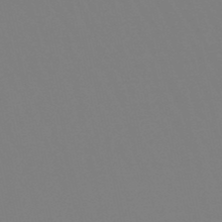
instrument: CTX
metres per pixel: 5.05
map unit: lHb
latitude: -49.4644
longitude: 69.9178
